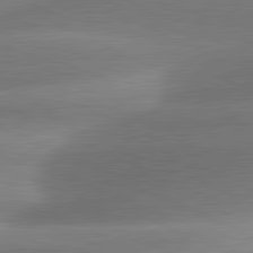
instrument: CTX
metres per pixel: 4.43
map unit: lApd
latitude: 81.4804
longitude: -159.8583
